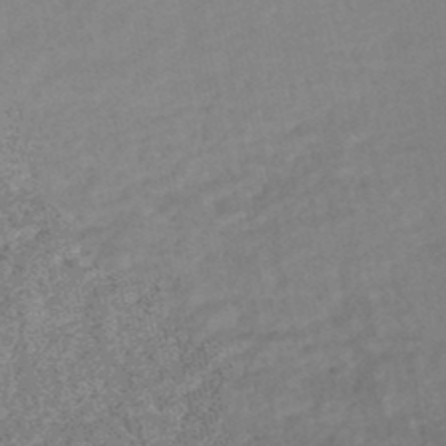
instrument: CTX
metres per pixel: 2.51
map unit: HNhu
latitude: -48.4629
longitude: 99.5777
